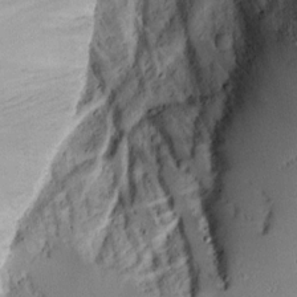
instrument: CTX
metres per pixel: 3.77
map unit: Aa
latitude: 14.0444
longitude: -139.8961
